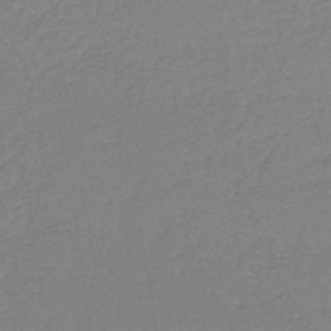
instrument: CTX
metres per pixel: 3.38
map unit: eHh
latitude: -45.0486
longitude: -29.5371
